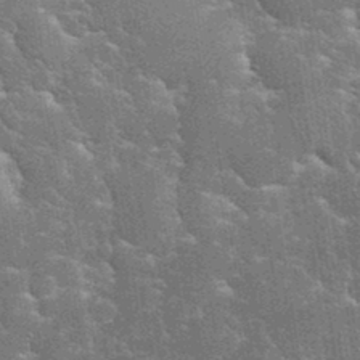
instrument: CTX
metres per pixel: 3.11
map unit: eHh
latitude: 35.0647
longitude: -65.5371
